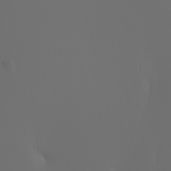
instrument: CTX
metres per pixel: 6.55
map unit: Nhu
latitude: -5.5399
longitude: -90.3656
